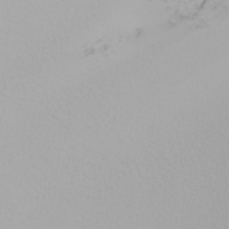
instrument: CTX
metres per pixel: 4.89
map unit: Nhu
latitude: -5.2376
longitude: -90.6679
